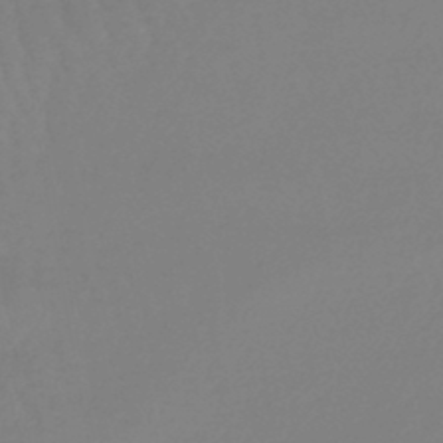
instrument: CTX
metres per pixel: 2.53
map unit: lHb
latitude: -45.4832
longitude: 78.7274
